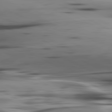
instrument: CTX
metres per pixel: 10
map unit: lApd
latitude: 80.6490
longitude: -123.1592
